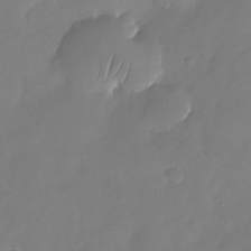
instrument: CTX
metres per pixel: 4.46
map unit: Nhu
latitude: -25.1998
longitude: -69.7072
